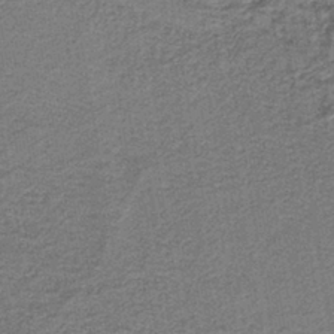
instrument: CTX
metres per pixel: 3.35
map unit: HNb
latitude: -39.6344
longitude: 50.8975
